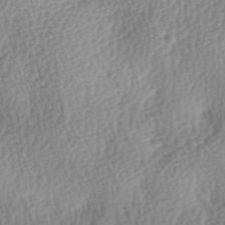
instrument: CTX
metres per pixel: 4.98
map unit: lAa
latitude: -4.0472
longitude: -121.2537
